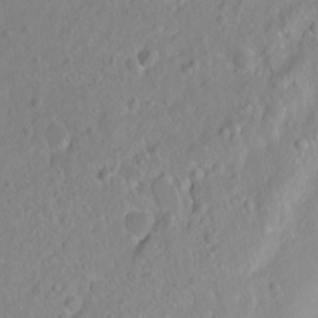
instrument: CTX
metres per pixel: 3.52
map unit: Ht
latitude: -8.1228
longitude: -36.4034
